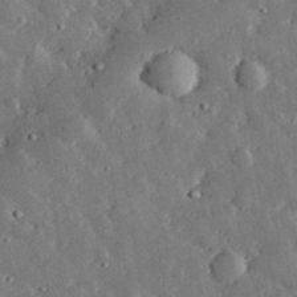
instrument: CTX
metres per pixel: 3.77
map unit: lHvf
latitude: 32.8380
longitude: -83.2725
